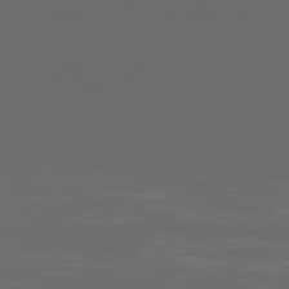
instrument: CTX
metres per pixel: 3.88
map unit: Ap
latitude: -79.4832
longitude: -58.8947
